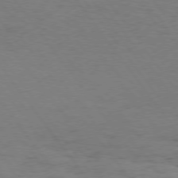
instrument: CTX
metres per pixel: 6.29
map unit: Hpe
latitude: 74.4223
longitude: -133.1592
